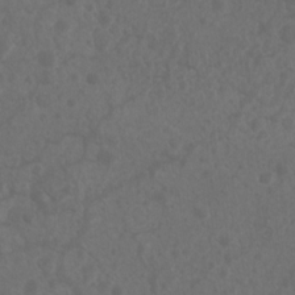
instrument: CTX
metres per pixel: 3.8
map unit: Nhu
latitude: 6.6868
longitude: -19.4804
